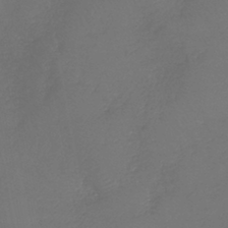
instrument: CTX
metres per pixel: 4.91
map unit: eHb
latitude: -39.5210
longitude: 76.8030
